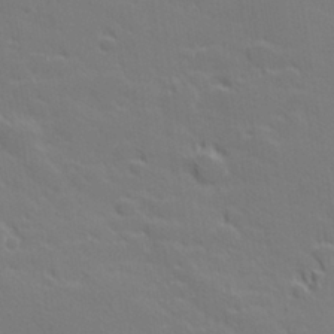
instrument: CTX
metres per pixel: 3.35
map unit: lHvf
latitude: 26.9892
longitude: 143.1242
